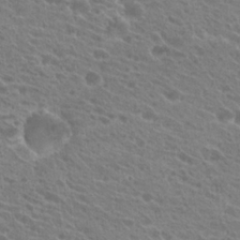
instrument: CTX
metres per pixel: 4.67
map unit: Hto
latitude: 22.7057
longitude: -39.0080
